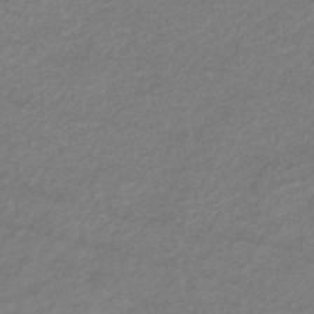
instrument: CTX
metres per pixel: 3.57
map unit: eHb
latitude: -36.7463
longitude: 75.9367
